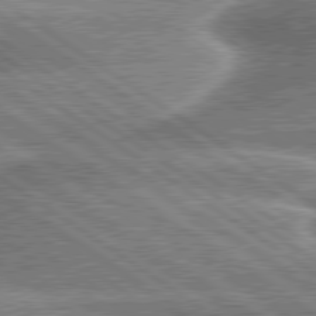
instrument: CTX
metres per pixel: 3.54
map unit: lApd
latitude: 79.8773
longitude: -135.7260
